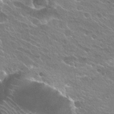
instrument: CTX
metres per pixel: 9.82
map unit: Hto
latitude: 25.0080
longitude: -37.7639
